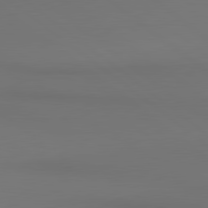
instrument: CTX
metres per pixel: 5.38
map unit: lApd
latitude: 80.7435
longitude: 154.5007
